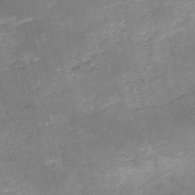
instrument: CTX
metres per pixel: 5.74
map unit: HNb
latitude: -52.3495
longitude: -38.8191
